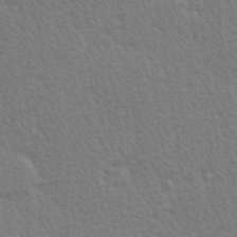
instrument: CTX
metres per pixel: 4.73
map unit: Hve
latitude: 26.8947
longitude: -93.9339
